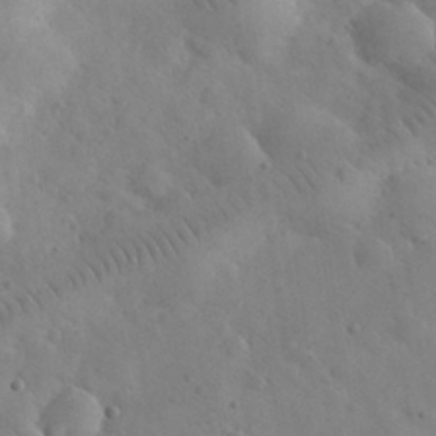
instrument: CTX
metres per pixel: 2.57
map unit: eHh
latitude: 25.1781
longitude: -67.2537
